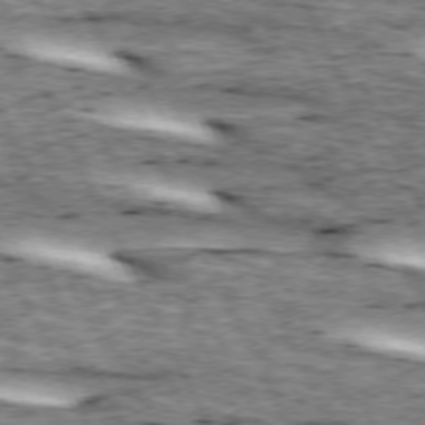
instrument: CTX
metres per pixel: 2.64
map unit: lApd
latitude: 73.2915
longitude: -54.9891
